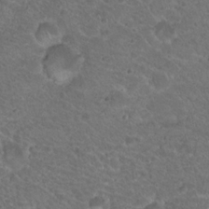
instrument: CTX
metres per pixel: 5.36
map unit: Hto
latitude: 19.3670
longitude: -34.0822
